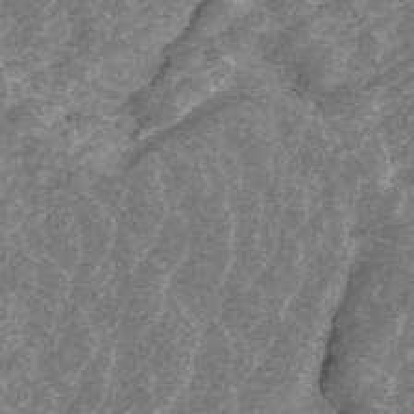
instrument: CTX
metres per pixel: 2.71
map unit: ANa
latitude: 44.6490
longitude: 25.0675
